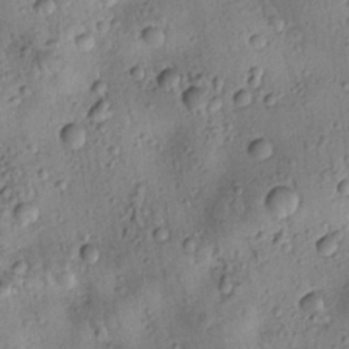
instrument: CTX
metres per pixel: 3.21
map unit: Htu
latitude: -1.2943
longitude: 173.4832
